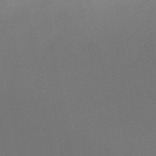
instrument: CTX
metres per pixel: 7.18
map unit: eHb
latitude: -49.5777
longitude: 77.0297
